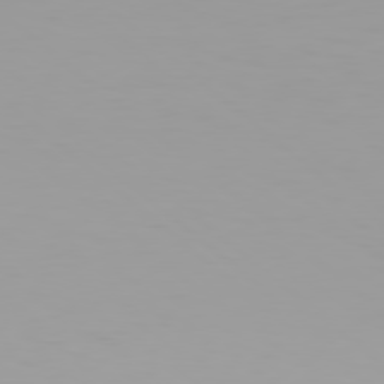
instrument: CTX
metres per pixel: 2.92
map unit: Hpe
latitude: 78.2901
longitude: -145.6127
